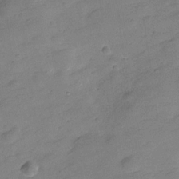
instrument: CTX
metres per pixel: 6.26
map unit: Hve
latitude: -28.1606
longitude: 92.6141
